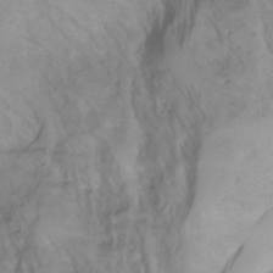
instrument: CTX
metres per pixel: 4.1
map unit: Aa
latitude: -3.4265
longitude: -71.8772
